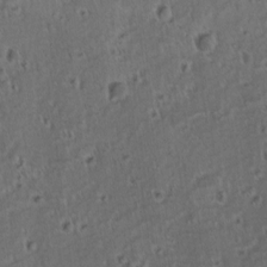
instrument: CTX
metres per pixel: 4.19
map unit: lAvf
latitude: -9.8611
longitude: -120.0633
